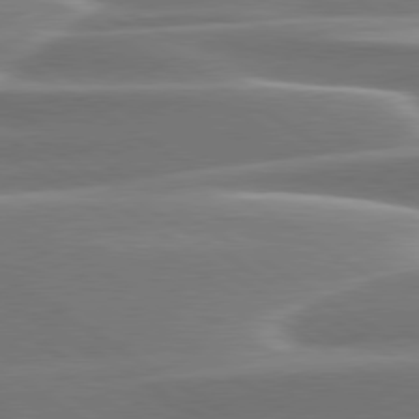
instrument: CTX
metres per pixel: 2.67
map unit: lApd
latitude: 79.5938
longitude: -114.3278
